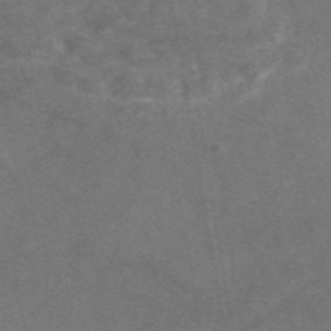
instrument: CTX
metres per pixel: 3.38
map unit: eAb
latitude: 47.4049
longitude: 110.9163
